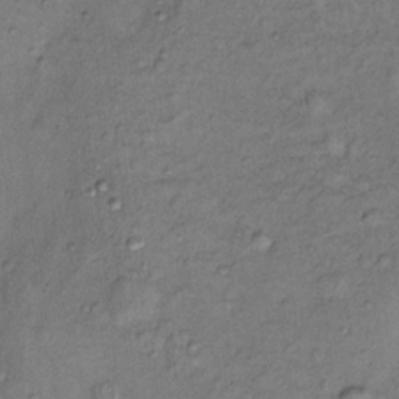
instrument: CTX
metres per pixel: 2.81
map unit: Nhu
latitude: 11.2915
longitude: -28.7624
